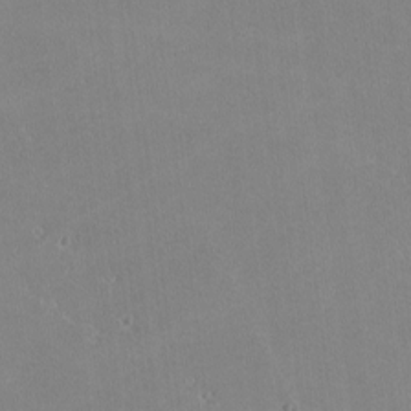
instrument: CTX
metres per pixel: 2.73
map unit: lHvf
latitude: -11.7856
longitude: -104.2901
